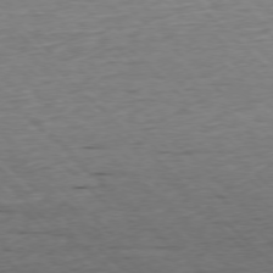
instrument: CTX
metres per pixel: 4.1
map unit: Ap
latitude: -77.1620
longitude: -86.8191
